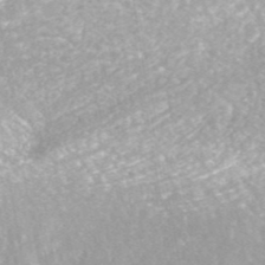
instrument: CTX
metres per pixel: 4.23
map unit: ANa
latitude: 43.3671
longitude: 24.7274
